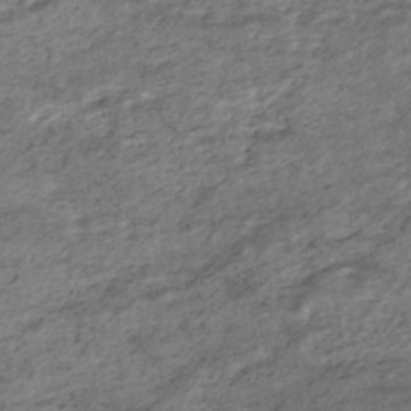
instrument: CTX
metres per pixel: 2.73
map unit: HNhu
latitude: -44.2551
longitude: 102.4251
